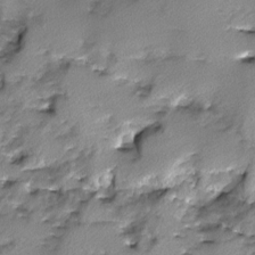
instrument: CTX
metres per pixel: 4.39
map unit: Ave
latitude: -10.1228
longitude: -117.7828
